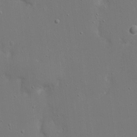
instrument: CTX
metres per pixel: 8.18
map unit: eHh
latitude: 17.6694
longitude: -71.7072
